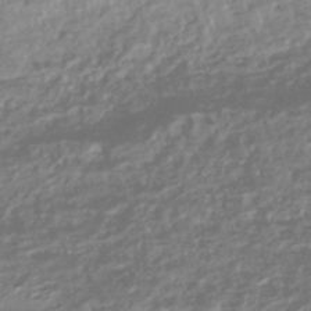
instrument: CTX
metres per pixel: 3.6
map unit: HNhu
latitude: -44.5196
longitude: 97.8045
